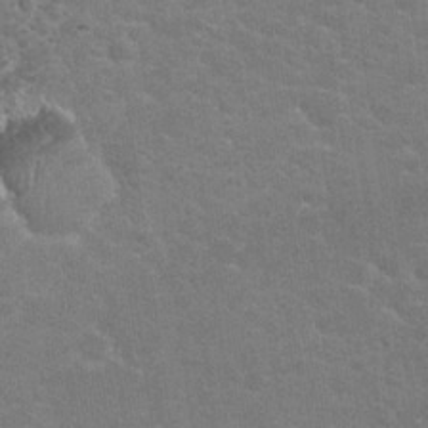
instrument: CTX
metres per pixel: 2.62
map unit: Nhu
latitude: 25.2537
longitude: -51.8961
